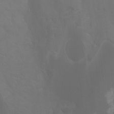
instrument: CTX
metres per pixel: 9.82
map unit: Hto
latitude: -6.6518
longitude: -49.5182
